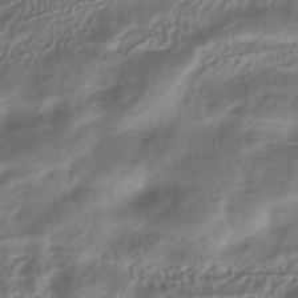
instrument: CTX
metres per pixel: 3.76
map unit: HNhu
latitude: -41.2943
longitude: 107.0298
